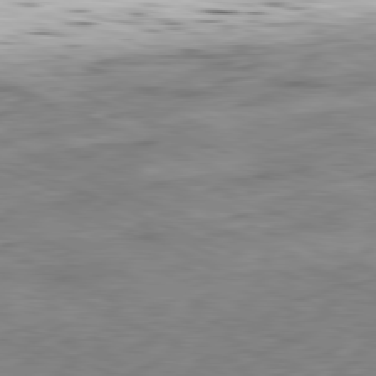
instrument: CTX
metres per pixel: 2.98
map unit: Ap
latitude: -81.6722
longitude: -82.6490
